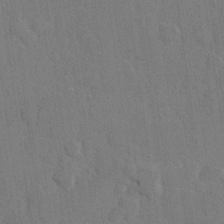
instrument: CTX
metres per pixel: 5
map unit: Hve
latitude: 25.7638
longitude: 150.8030
